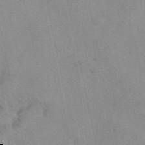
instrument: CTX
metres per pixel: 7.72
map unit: eAb
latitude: 49.1025
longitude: 104.3495
